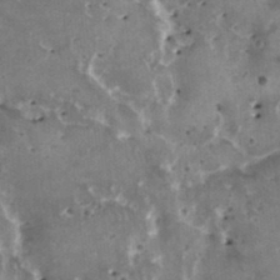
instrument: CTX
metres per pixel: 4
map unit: HNhu
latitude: 2.1389
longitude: 5.8044
